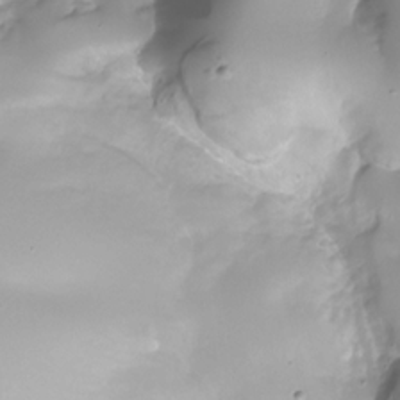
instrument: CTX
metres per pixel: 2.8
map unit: Nhu
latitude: -28.2740
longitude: -59.4804
